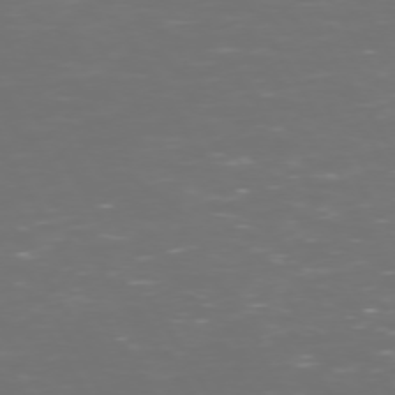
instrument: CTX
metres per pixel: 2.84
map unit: Hpe
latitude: 72.5924
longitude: -126.5546
